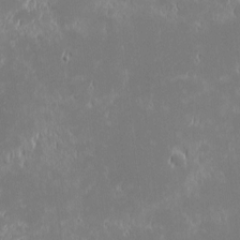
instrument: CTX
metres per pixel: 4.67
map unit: eHh
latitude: -1.5399
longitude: -84.3656
